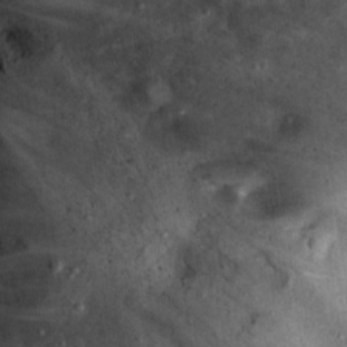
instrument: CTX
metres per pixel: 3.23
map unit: Hto
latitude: 16.2900
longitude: -59.9339
